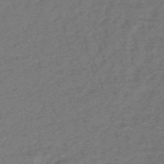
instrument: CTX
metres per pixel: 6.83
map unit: lHb
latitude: -33.1620
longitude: 66.8786
